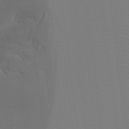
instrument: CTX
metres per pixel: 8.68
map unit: Ht
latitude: -8.1795
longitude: -28.5923
